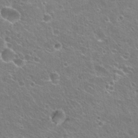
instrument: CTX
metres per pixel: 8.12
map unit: Hto
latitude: 24.3467
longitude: -31.0459
